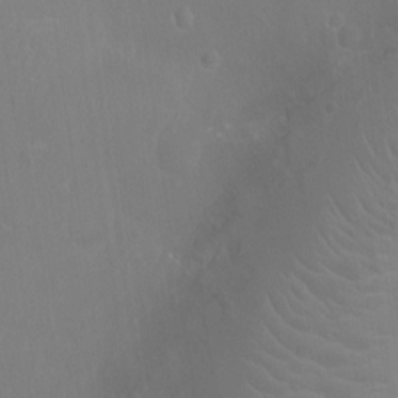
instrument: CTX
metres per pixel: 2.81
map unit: Ht
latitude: -4.3495
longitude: -18.4034
